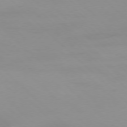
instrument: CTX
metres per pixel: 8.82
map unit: Hpe
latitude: -77.5399
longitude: 11.8800
